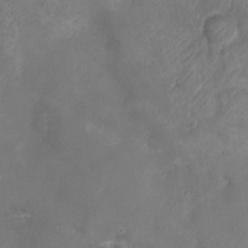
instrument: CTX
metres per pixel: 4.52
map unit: Ht
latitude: -2.9163
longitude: -20.6302
